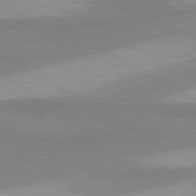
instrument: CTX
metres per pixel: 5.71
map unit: lApd
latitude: 80.3089
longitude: -179.1026
